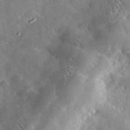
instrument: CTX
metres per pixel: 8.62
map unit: lHvf
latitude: 33.3104
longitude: -85.4049
